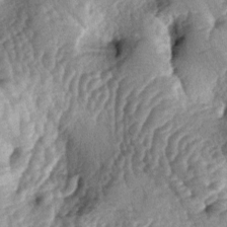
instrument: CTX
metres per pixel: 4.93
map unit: lAa
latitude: -5.6910
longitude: -125.9150
